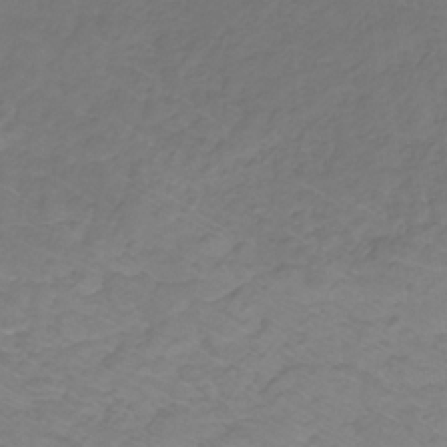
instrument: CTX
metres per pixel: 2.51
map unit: eHb
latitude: -30.7652
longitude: 65.1998
